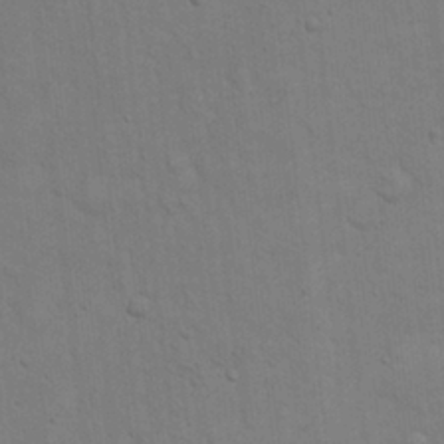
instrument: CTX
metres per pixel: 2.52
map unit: Hto
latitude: 14.4412
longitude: -57.7449
